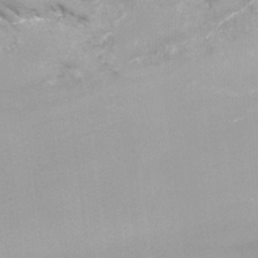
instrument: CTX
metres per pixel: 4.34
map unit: Htu
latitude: -12.0850
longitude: -72.9892
